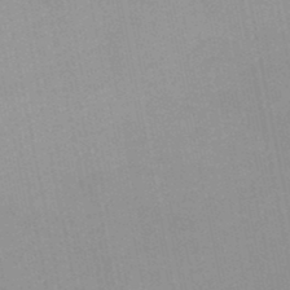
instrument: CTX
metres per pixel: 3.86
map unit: lHb
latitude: -48.9164
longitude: 72.7085
